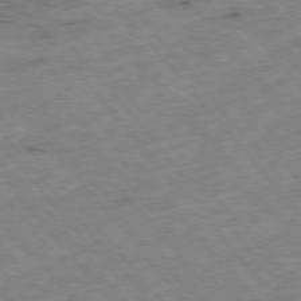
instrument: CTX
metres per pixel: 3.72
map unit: Hpe
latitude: -76.5574
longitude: -18.4601
